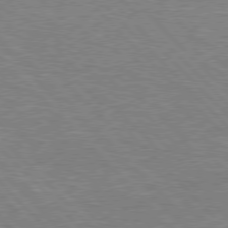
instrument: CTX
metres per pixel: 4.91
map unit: Hpe
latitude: 76.7246
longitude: -151.3670
